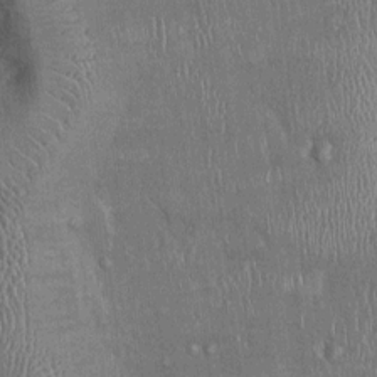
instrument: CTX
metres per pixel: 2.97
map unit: Ht
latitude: -2.2739
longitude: -13.6883
